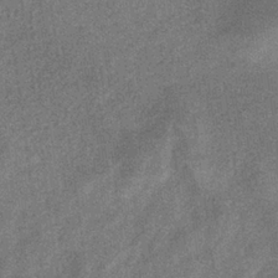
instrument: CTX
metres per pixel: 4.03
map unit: eHb
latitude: -33.8612
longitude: 78.0850
